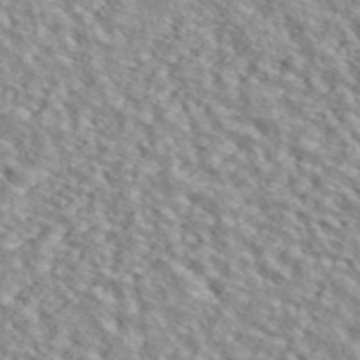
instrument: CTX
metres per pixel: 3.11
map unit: ANa
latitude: 45.0648
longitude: 36.9541
